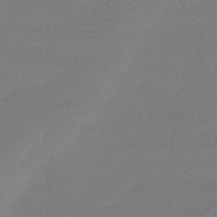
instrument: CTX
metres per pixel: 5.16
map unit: HNhu
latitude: -41.0108
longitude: 96.8030
